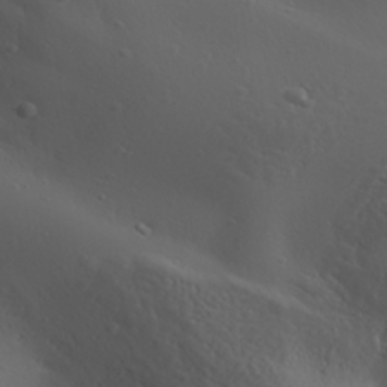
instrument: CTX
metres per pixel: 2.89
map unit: Aa
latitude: 31.2726
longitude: -132.6113
